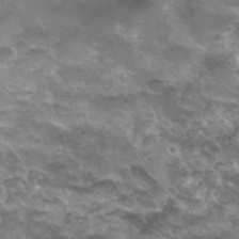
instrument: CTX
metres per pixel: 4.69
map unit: Hto
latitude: 32.6868
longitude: -47.3293
